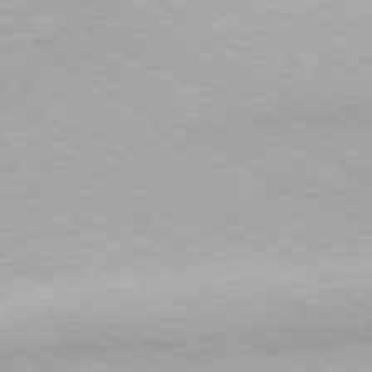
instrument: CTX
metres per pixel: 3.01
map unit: Hpe
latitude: -80.2929
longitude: 20.9919
